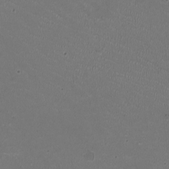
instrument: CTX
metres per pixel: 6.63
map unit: HNhu
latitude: -2.5951
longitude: -2.6490
